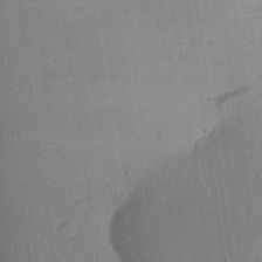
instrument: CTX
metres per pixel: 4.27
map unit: Aa
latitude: 27.7072
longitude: -145.4426
